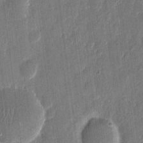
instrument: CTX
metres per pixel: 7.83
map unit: eHh
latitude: 11.4993
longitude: -70.5923
